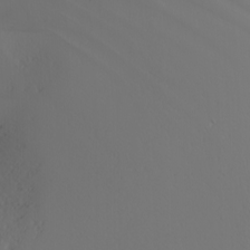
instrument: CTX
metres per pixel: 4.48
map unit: Nhu
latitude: -5.3887
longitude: -91.4993
